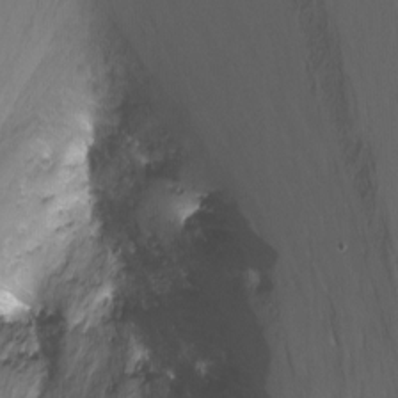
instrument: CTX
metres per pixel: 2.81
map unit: Nhu
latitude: -6.9163
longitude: -46.8002
